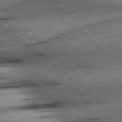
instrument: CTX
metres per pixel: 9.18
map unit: Hpe
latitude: 78.4034
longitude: -154.1578
